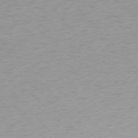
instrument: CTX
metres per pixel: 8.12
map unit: Ap
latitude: -76.5196
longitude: -63.4238
